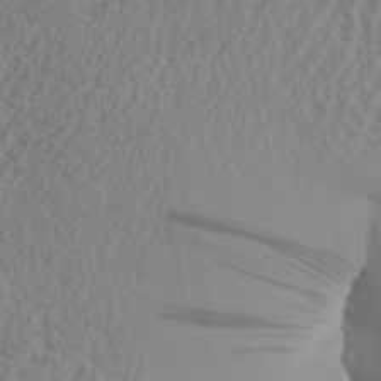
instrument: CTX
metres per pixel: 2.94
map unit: Aa
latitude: 26.6680
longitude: -134.0255
